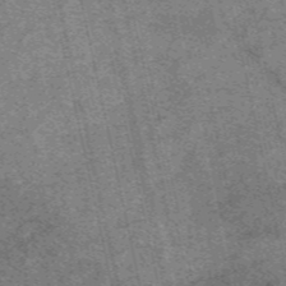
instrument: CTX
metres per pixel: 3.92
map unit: eAb
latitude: 48.1956
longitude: 104.6329
